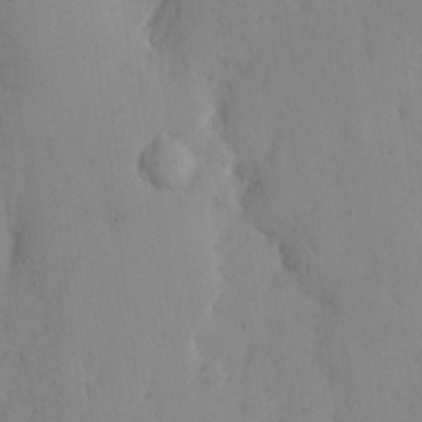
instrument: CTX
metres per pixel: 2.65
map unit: eHh
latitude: 12.1956
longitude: -61.6127
